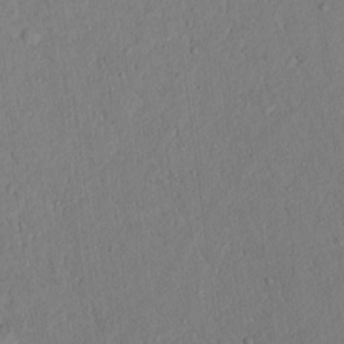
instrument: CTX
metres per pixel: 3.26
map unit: lAvf
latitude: 8.1578
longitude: 168.0850
